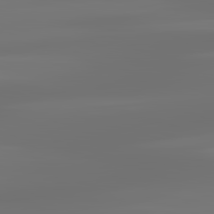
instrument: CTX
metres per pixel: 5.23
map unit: lApd
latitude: 83.3103
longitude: -130.6302
